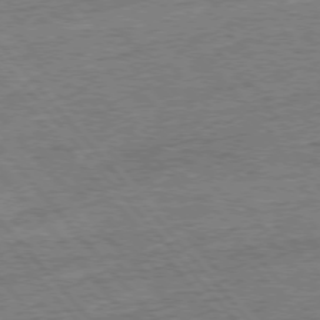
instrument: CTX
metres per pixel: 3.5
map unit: Ap
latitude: -77.2376
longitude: -96.4601
